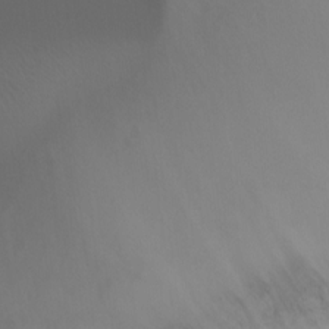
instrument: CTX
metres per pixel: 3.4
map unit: Ht
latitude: -7.0486
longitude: -31.8962
